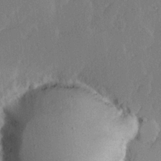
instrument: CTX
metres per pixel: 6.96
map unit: Hve
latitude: 23.5938
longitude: 145.2754
